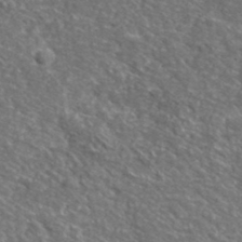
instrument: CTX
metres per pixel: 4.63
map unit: lHvf
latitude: 38.7435
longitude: -87.7638
